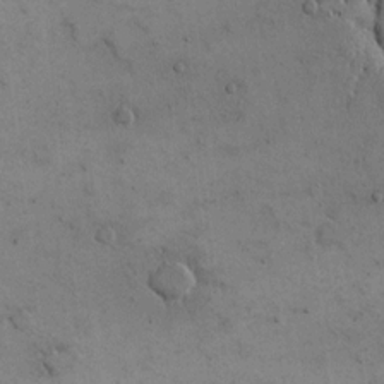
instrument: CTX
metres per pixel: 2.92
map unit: eHh
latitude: 16.0633
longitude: -67.4237
